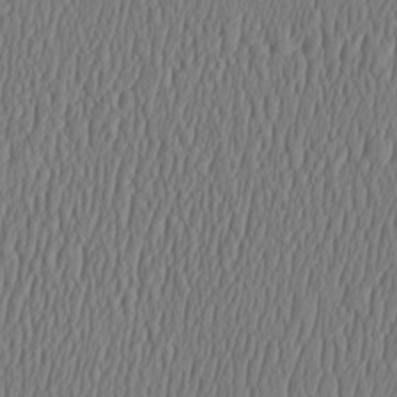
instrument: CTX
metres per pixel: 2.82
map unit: HNhu
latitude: -3.1053
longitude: 13.4832
